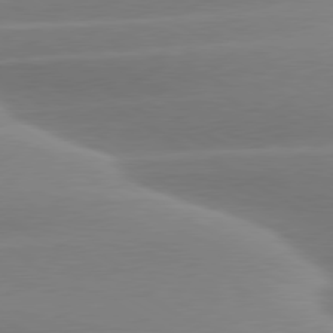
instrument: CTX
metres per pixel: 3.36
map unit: lApd
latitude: 79.3104
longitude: -114.8757
